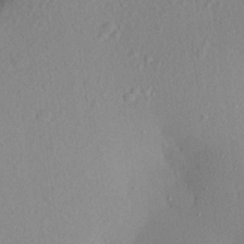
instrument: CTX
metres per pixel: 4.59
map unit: Aa
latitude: 21.2726
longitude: -145.2348
